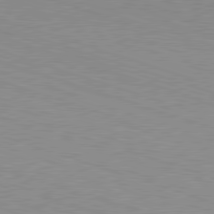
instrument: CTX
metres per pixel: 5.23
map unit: Hpe
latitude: -82.6140
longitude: 6.7085
